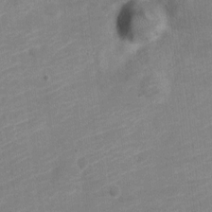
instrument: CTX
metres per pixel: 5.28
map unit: Nve
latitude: -18.4440
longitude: 109.1431
